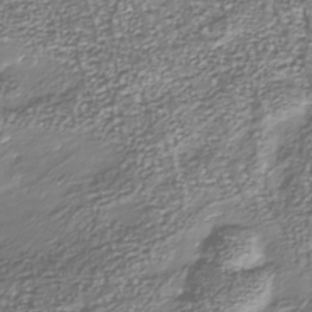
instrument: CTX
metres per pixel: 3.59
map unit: Nhu
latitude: -39.1809
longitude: -81.7450
